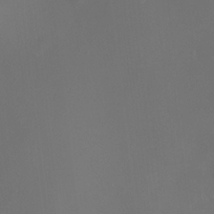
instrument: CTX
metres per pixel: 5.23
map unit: HNhu
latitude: 10.1578
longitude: 11.8611
